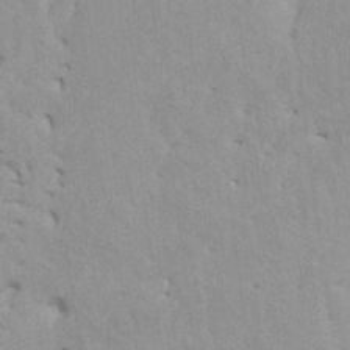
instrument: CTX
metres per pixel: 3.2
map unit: HNhu
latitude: 7.8394
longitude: -1.8583
